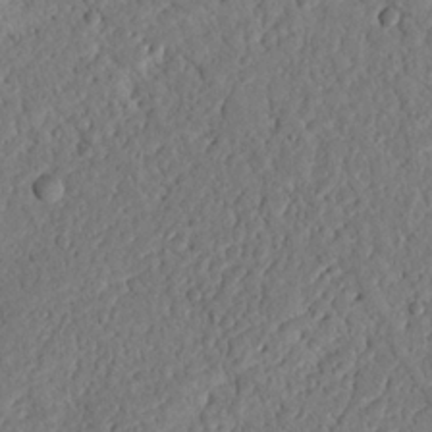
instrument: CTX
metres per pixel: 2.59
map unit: Nhu
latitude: 20.9892
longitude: -77.5560
